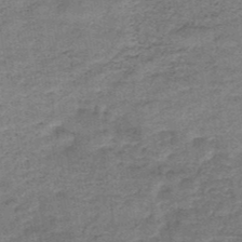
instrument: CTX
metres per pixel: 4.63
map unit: HNb
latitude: -48.3684
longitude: -38.7813
